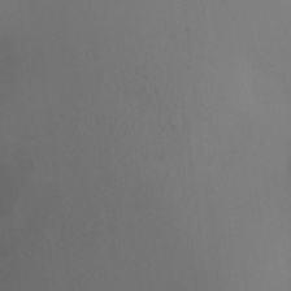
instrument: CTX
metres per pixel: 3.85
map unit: Ht
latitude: -16.5952
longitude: -47.3482
